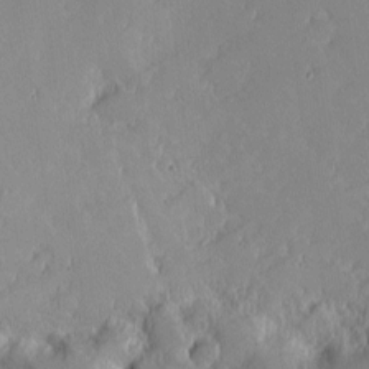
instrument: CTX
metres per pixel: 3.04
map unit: eHh
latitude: -1.1054
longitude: -85.9339
